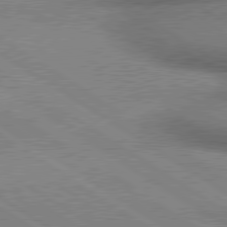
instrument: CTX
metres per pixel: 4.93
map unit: lApd
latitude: 80.1767
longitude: 165.2754
